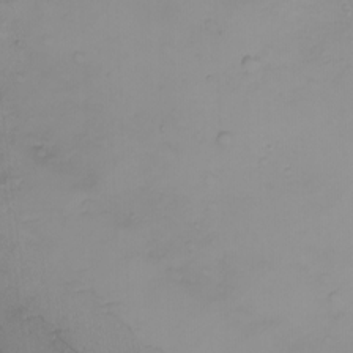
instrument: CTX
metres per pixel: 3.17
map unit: eHh
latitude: -9.7855
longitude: -67.1214
